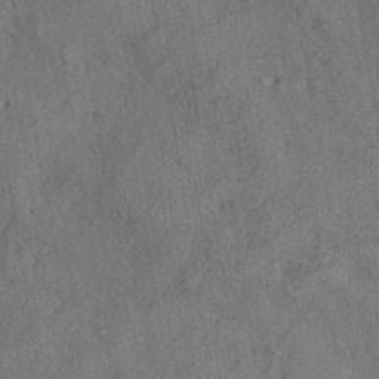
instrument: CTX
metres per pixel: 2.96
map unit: eHh
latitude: -41.3509
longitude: 120.8597
